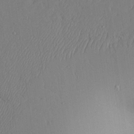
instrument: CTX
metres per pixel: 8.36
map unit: Aa
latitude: 24.3089
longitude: -128.4412
